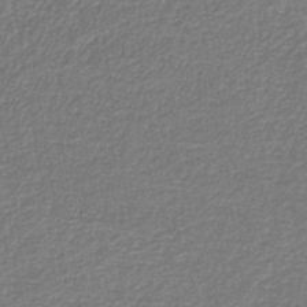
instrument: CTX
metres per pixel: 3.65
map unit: eAb
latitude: -39.6722
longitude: 52.1039
